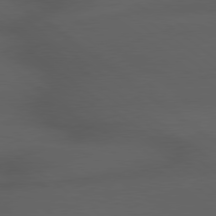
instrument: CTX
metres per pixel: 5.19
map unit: lApd
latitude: 79.1592
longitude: -162.8947
